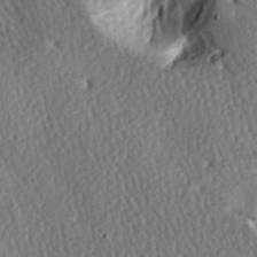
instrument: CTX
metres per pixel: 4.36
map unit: lAa
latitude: -7.7666
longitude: -126.7813
